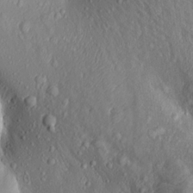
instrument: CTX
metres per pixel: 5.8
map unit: Aa
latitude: 17.1592
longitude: -146.1200
